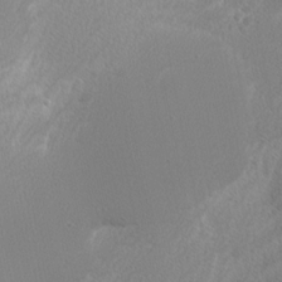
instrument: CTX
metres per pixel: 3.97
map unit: Nhu
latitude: 1.9717
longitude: -76.9513
